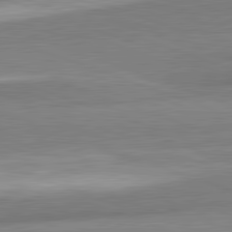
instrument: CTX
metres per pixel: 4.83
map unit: lApd
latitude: 82.2522
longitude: 179.2754
